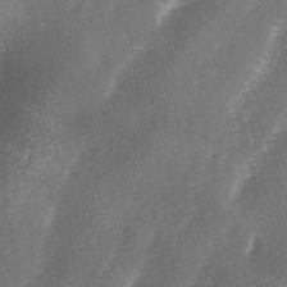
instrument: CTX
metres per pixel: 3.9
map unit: lAa
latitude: -4.8597
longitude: -128.8380
